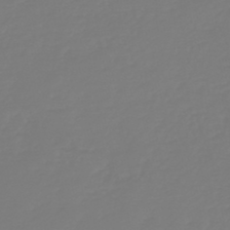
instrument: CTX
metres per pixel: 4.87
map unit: HNb
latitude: -46.5196
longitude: 56.2550
